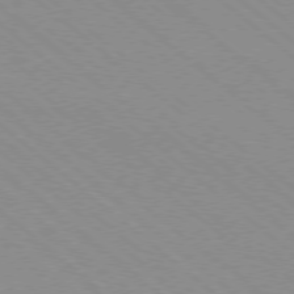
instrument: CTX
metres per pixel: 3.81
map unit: Ap
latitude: -78.6140
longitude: -65.3104
